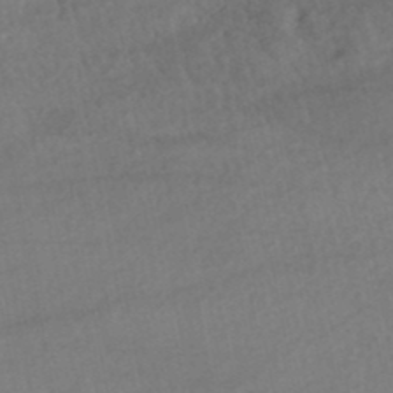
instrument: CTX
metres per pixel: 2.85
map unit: HNhu
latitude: -48.2740
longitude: 102.3306
